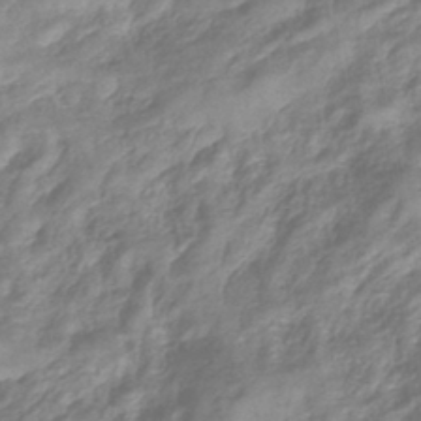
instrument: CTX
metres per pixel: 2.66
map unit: eHb
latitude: -40.4251
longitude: 79.1053
